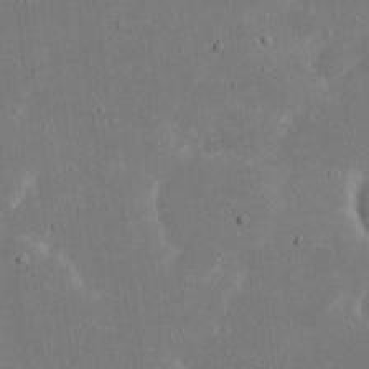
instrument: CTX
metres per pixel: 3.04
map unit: eHh
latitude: 18.4790
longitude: -72.3468
